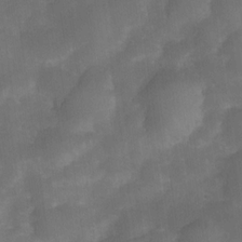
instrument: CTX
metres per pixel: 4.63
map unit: Nve
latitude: -27.2375
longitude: -148.0633
